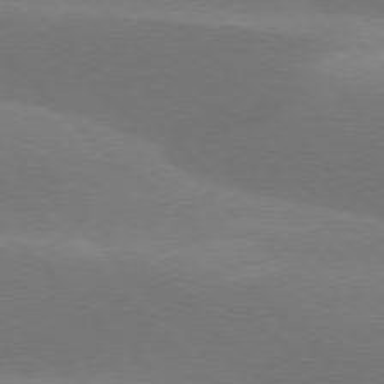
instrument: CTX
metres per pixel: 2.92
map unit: lApd
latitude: 77.3481
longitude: -50.9135
